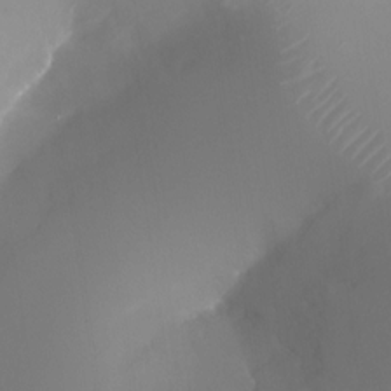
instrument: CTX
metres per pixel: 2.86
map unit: Ht
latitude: -16.2929
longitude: -41.4048
